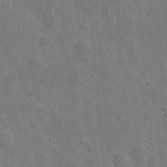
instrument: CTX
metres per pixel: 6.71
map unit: eHh
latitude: 9.9717
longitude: -72.8758
